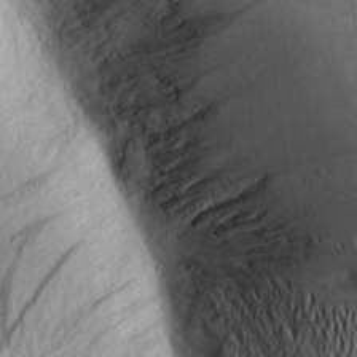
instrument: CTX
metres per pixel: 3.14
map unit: Aa
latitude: 19.0080
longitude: -145.7449
